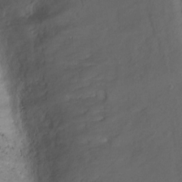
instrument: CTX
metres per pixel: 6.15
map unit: Ht
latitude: 1.9150
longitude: -34.9135
